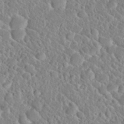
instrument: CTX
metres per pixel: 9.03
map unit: Nhu
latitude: 30.7436
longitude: -51.2914
